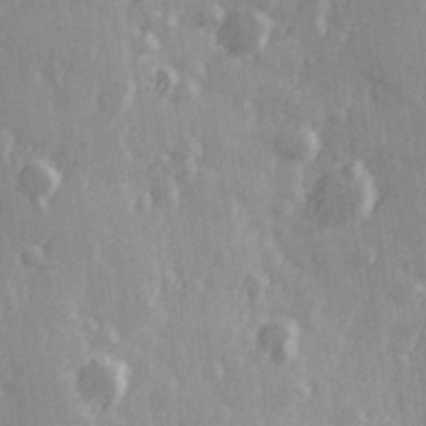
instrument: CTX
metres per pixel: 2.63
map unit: Hve
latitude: 26.1956
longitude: 146.9919
